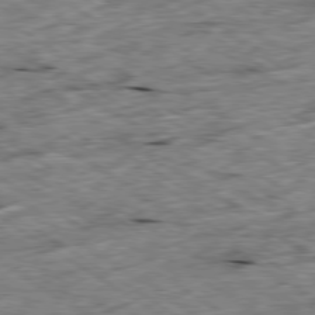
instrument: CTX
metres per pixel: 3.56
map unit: Ap
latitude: -79.8422
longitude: -86.8569
